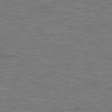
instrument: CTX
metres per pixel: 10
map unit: Hpe
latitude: 78.8002
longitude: 179.8044
